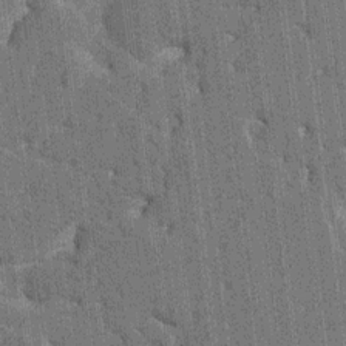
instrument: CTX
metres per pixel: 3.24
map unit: HNhu
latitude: 6.3656
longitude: -5.9717
